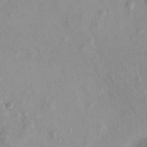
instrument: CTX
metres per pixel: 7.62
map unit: eHh
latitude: -0.2362
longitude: 15.1809
